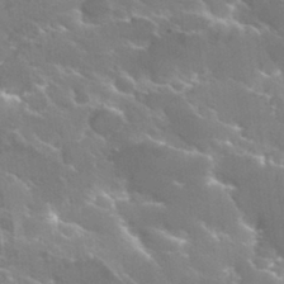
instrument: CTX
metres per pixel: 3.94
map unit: Hto
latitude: 29.8583
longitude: -43.9339
